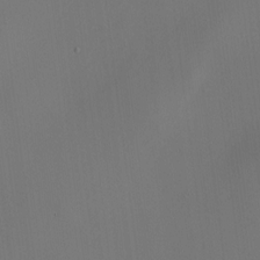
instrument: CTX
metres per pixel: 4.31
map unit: HNhu
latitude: 10.4223
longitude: 22.8975
